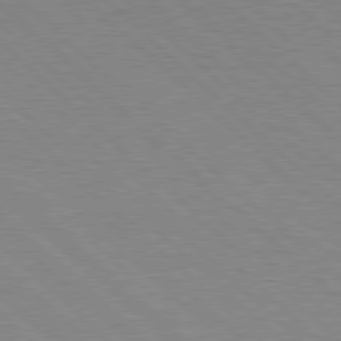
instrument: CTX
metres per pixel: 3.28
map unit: Hpe
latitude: 77.9717
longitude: -153.2726
